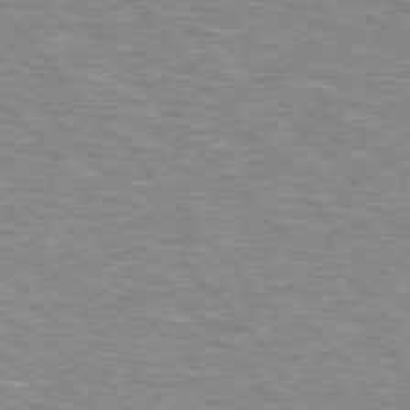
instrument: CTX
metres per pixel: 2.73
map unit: lApd
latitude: 76.1011
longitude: -80.6113
